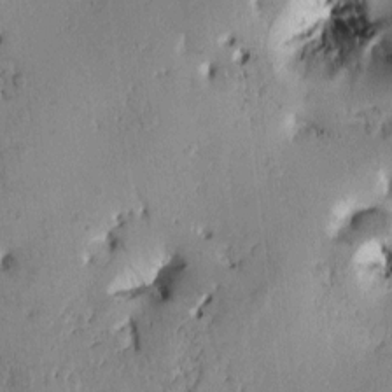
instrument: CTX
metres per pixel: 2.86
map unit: Htu
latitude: -0.2362
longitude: 171.6911
